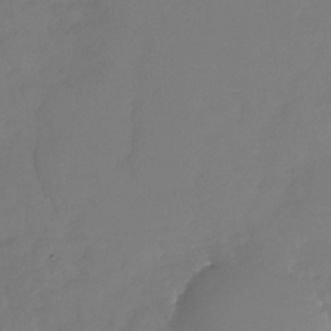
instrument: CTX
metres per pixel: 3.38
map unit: Nhu
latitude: -29.5777
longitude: -63.9150
